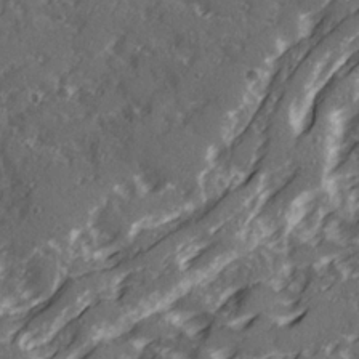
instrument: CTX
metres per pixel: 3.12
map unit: Ave
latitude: 20.8947
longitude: -131.2537
